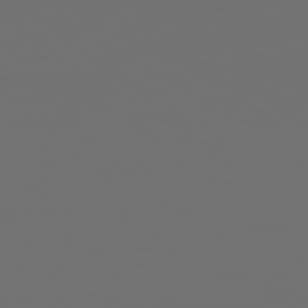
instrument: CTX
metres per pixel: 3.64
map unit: lApd
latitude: 79.9339
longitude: 119.7856
